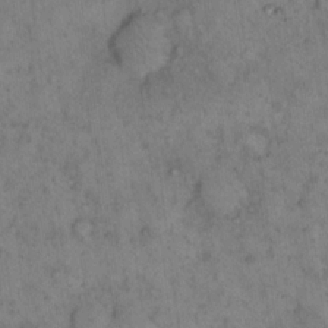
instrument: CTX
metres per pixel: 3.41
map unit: eHh
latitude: 15.9151
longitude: -64.4034
